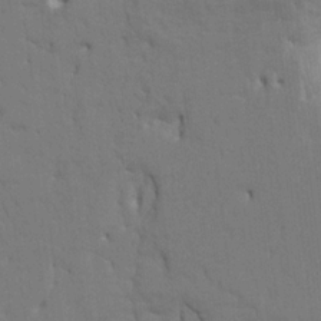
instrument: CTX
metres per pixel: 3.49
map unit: HNhu
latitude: 7.1025
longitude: -4.2145
